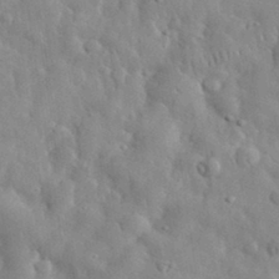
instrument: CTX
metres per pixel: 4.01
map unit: eHh
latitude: 32.1011
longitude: -73.1970
